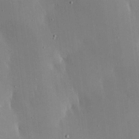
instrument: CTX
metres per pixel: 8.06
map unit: Ave
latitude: 16.8002
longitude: -139.3859
